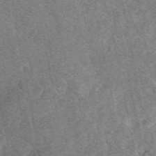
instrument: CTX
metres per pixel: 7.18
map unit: eAb
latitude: 48.0633
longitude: 120.2739
